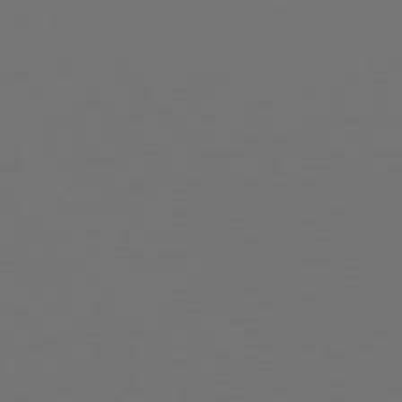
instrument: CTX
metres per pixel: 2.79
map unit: Hpe
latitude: 77.2348
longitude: -171.0836
